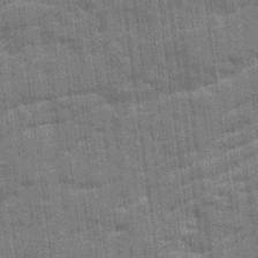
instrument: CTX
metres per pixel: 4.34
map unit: Ave
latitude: 20.1011
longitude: -129.9906
